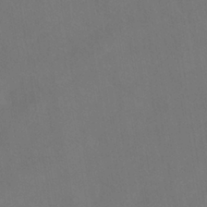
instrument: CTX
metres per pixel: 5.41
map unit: HNhu
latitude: -39.9367
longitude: 96.0661
